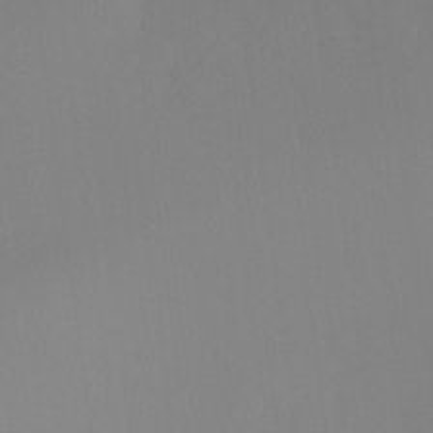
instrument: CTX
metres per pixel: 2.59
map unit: Ht
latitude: -16.0472
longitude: -43.3104
